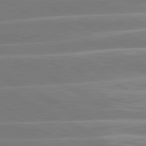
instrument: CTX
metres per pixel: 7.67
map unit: lApd
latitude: 81.0080
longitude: -129.3670
